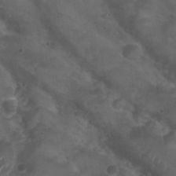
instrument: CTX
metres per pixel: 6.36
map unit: Nhu
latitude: 25.2537
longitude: -53.3293
